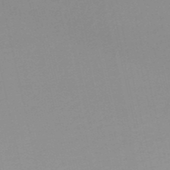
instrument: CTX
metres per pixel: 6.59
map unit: eHh
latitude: -53.8422
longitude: -24.8191
